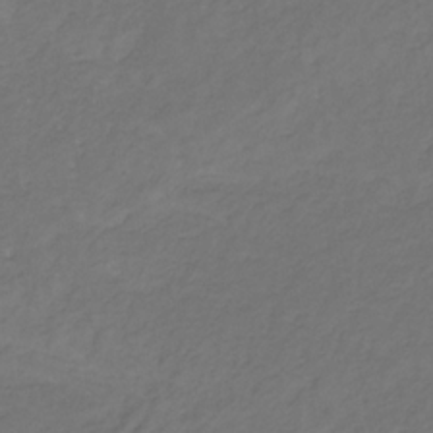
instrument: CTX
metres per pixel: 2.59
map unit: eHb
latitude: -30.6140
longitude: 65.1054
